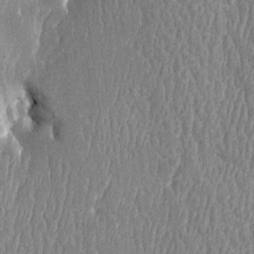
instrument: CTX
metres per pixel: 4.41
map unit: Htu
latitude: -5.3320
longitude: 176.0283
